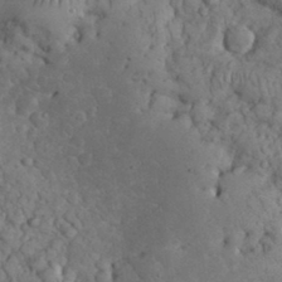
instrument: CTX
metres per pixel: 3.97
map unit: eHh
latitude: 32.8758
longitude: -65.7261
